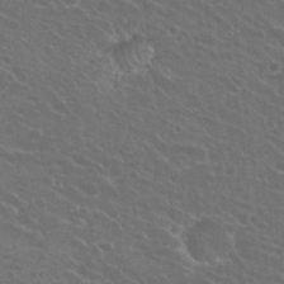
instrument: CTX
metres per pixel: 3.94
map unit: Hto
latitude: 22.9514
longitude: -30.9514
